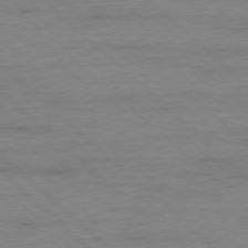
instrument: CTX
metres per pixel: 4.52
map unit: Ap
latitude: -77.5210
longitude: -93.8205
